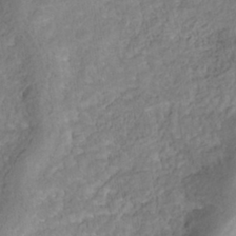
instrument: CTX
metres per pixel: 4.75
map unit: Nhe
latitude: -42.1416
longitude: -110.6680
